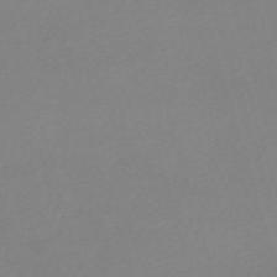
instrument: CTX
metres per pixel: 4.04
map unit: eHh
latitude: -61.8989
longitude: 52.6707
